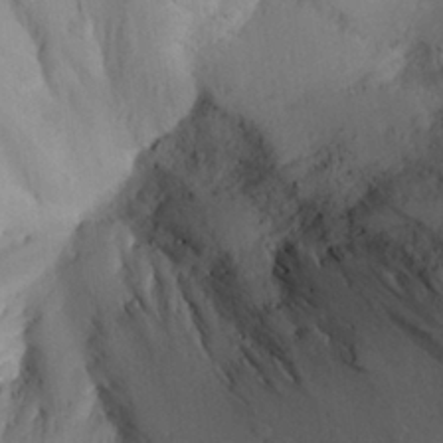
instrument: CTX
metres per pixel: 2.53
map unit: Aa
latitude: 27.7261
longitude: -135.5938
